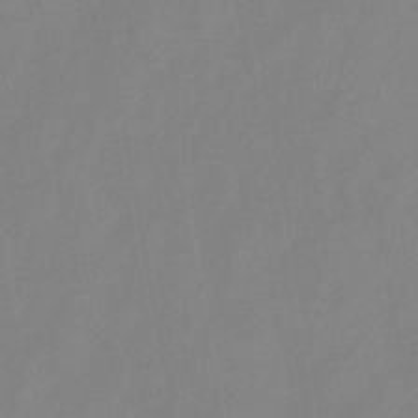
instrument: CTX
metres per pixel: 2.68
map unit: HNb
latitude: -45.1998
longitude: -38.5924
